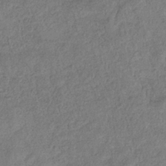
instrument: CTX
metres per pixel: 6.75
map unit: eHb
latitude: -33.6155
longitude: 76.5574
